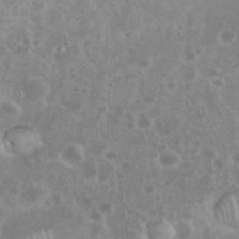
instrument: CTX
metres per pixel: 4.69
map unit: eHh
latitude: 35.0080
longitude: -61.7638
